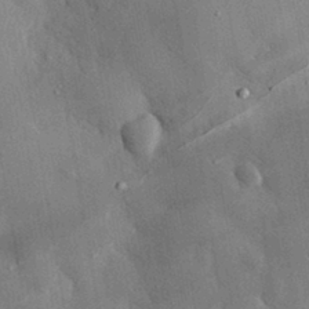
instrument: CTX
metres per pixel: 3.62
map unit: eHh
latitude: 29.8394
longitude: -79.8017
